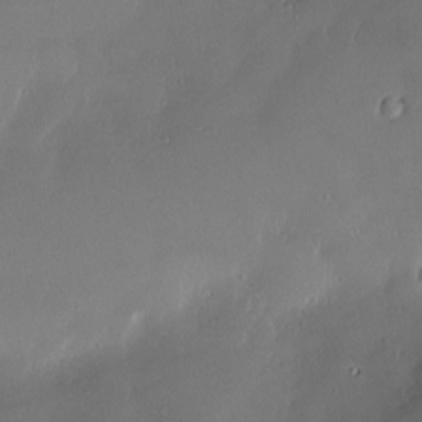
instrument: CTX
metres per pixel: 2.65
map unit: Nve
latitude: -9.4832
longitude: 173.1998
